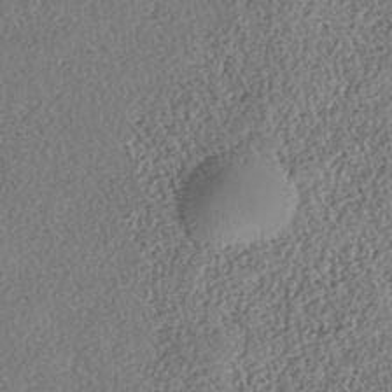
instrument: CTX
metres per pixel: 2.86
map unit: HNhu
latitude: -37.0864
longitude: 33.2376
